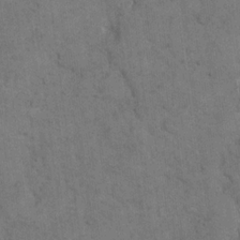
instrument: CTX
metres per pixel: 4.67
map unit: eHh
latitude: 18.7813
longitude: -63.3293
